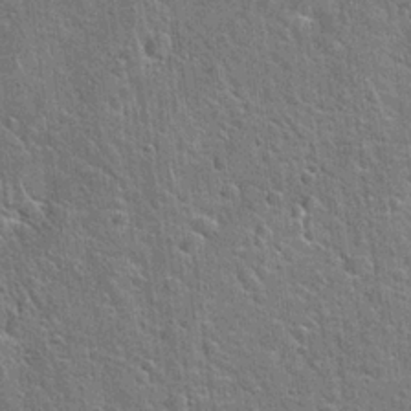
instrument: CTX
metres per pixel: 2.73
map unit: Hto
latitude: 21.3671
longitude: -51.4615
